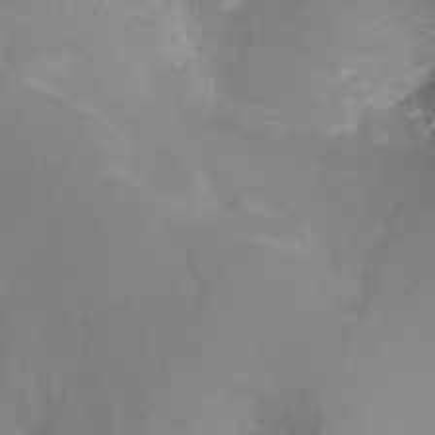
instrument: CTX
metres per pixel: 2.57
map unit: Ht
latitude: -8.5763
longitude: -29.7827
